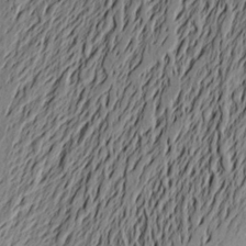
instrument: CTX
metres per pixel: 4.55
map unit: Aa
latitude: 22.7813
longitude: -149.1403
